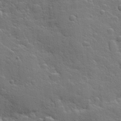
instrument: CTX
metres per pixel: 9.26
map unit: Hve
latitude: 24.7246
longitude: 148.9353
